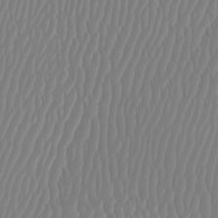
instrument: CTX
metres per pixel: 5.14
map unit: Htu
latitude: -7.1620
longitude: -70.2333
